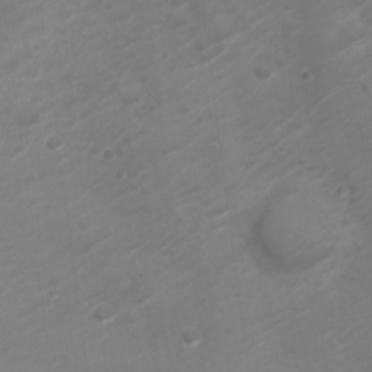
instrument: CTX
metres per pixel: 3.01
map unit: Nve
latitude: -20.6140
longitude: 106.2173
